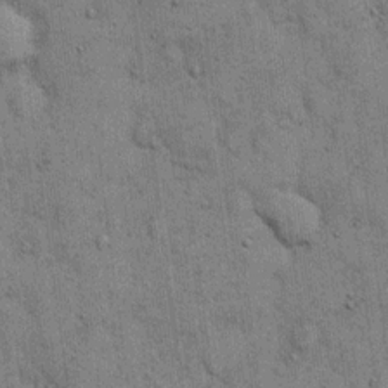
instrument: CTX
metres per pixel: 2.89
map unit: eHh
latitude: 15.6127
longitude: -62.8758
